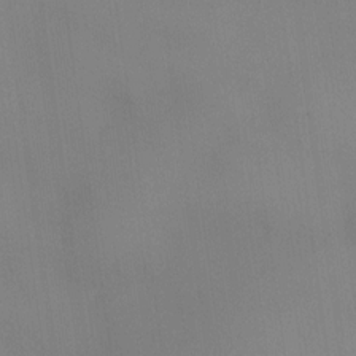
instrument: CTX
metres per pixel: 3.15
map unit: eHh
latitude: -22.9542
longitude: 14.9731
